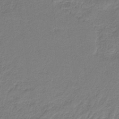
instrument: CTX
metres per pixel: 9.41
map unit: HNb
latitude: -35.1053
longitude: 59.0297
